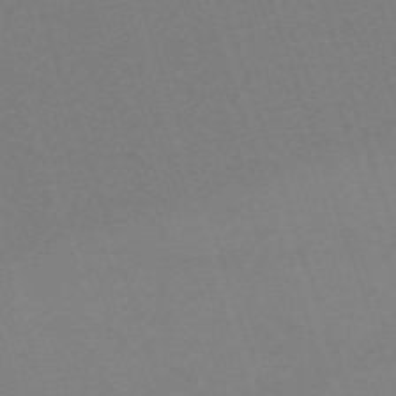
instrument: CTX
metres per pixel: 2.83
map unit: eHh
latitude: -64.1039
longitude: 51.2754
